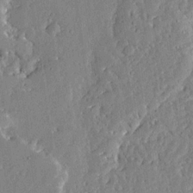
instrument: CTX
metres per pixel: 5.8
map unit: Ave
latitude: 13.1214
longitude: -137.0270
